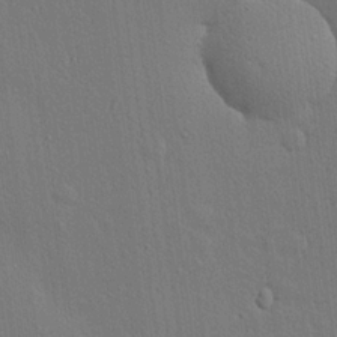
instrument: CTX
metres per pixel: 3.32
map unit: lHvf
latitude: 19.1025
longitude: 142.1416
